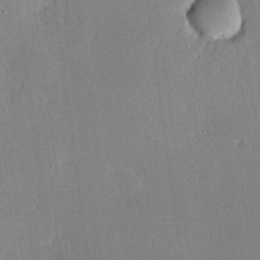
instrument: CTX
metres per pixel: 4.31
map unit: lHvf
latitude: 19.9906
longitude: 146.4818
